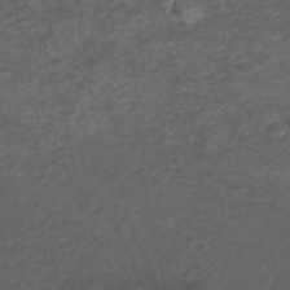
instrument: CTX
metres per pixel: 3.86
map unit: ANa
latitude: 41.8205
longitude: 27.0297
